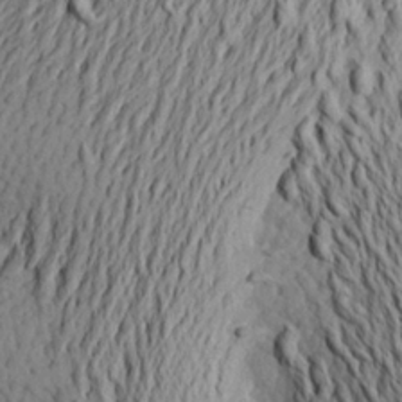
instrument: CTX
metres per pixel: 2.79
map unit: Aa
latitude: 23.9150
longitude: -149.7450
